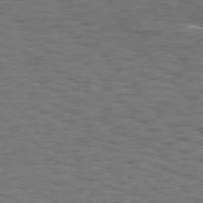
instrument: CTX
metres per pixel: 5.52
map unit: Hpe
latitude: 75.4993
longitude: -136.0255
